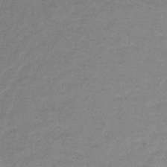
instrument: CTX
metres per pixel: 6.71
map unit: eHb
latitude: -32.3118
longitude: 66.7085
